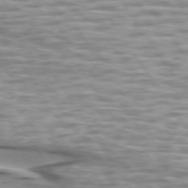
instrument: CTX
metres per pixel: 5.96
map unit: lApd
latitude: 74.1767
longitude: -57.1214
